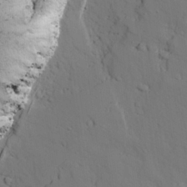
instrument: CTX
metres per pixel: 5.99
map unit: lAvf
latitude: 26.6680
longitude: -110.8002
